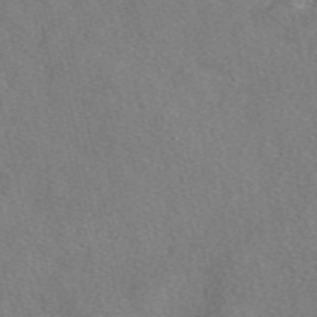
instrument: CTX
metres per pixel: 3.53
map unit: eAb
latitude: 49.1970
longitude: 112.2362
